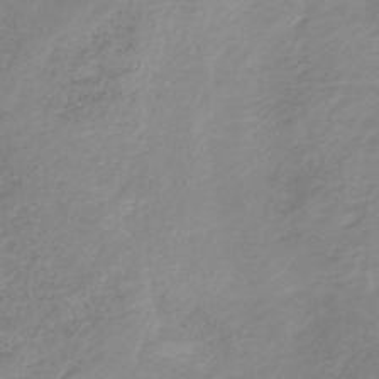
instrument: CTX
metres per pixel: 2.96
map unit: HNb
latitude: -31.6533
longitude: 62.7841
